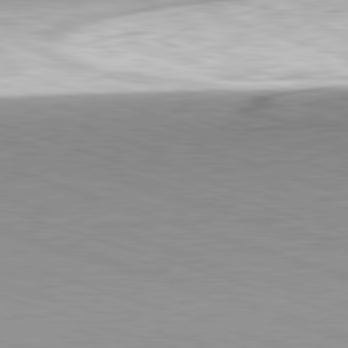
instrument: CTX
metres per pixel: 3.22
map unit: Hpe
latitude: -82.7652
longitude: 6.4440
